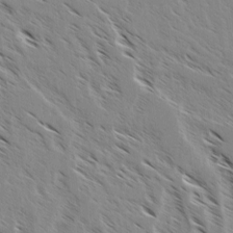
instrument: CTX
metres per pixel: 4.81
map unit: lAvf
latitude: 4.1389
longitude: -105.1404
